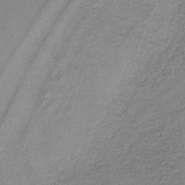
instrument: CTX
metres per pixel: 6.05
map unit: lHb
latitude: -40.2172
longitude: 53.0864
